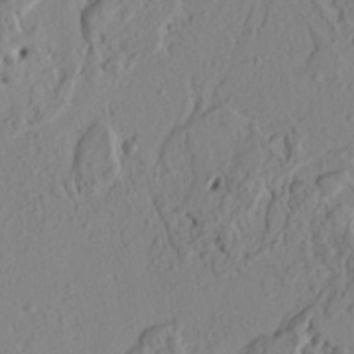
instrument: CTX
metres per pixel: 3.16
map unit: Ht
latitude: 6.9514
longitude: -77.9717
